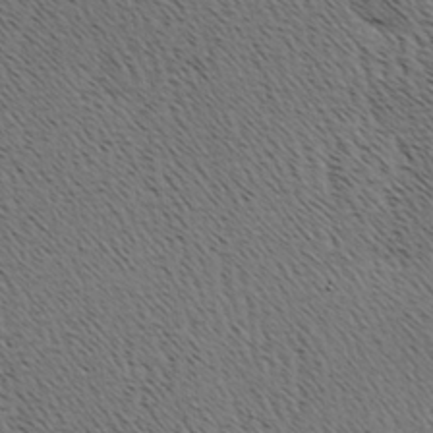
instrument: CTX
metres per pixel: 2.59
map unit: Hve
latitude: 3.4237
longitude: -124.9513
